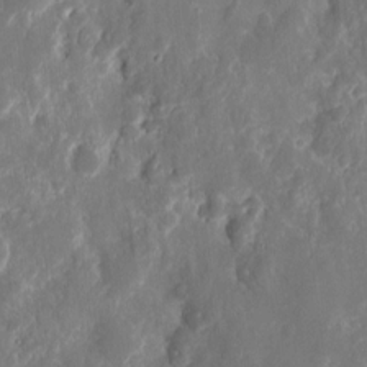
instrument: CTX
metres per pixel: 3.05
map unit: eHh
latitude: 10.3090
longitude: -72.0444
